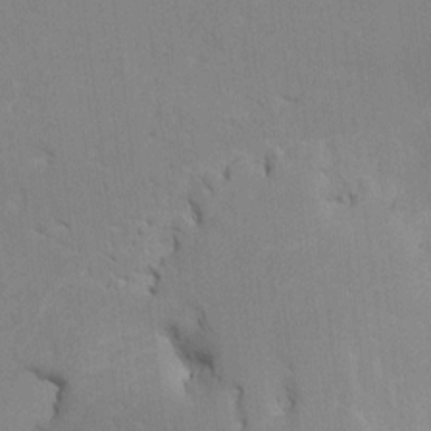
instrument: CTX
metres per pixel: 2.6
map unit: HNhu
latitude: 7.7072
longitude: -1.5749
